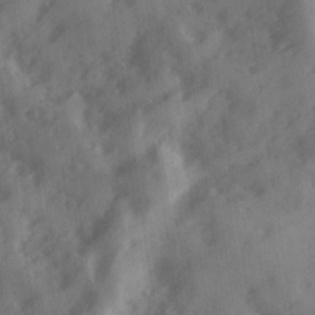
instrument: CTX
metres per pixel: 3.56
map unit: Ave
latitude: 18.8947
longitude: -131.2537
